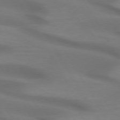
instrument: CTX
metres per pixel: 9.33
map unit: lApd
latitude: 72.6491
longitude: -50.1577
